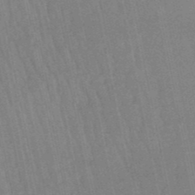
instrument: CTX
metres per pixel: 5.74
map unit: lHb
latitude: -49.8801
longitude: 68.9730
